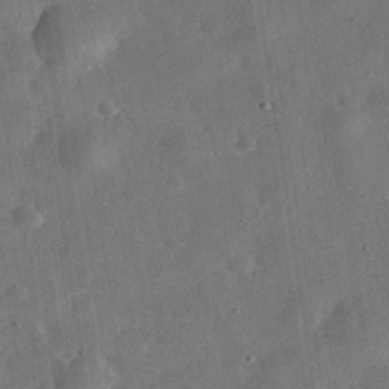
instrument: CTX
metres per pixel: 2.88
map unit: eHh
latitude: 32.4979
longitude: -76.9891
